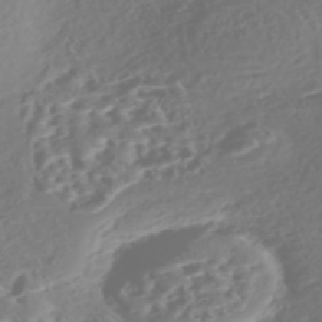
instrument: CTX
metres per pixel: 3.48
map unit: Nhe
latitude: -46.6896
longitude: -173.0080
